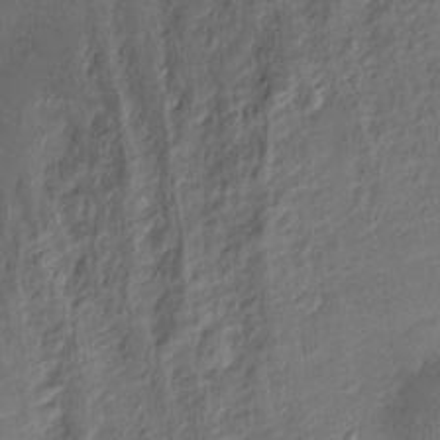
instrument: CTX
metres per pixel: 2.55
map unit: Nve
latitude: -7.1431
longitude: 174.7463
